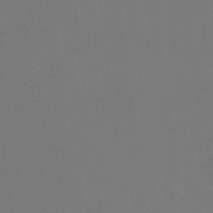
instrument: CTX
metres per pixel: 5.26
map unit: Htu
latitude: -14.1228
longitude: -48.3278
